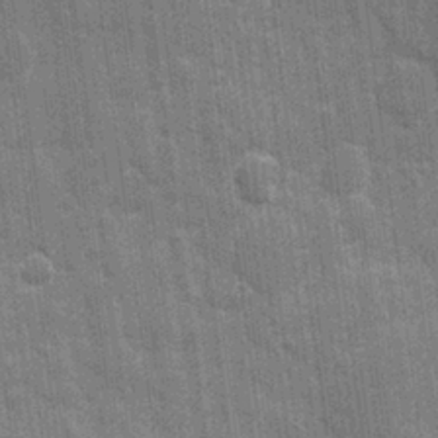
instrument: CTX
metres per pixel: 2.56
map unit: eHh
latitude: 7.1214
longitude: -74.6113
